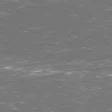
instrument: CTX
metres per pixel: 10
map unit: Hpe
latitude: 72.6113
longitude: -126.3467
